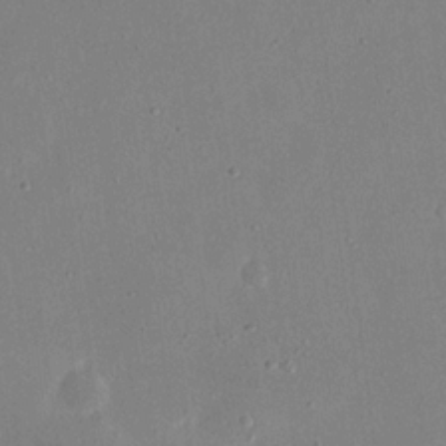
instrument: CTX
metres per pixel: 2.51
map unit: eHh
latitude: 17.7828
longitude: -70.4979
